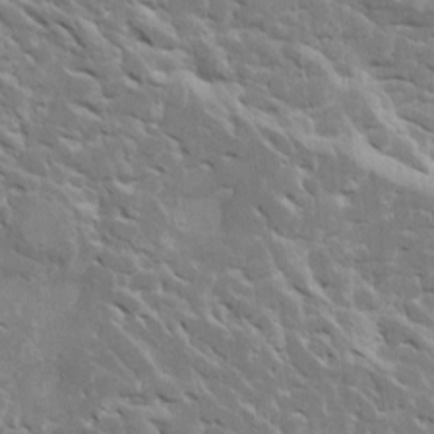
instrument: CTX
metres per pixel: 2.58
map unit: Htu
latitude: 2.8380
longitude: 142.2172
